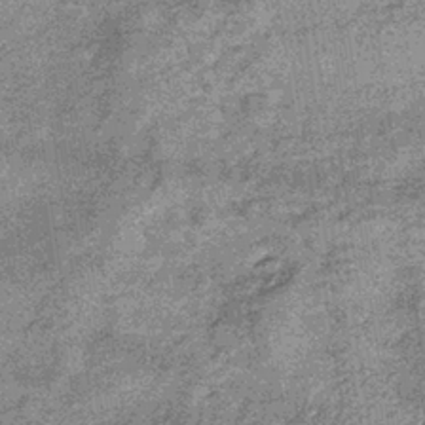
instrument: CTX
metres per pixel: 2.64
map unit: lHb
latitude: -36.8219
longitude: 66.5196
